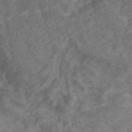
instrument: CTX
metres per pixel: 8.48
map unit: ANa
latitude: 43.1781
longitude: 27.1998
